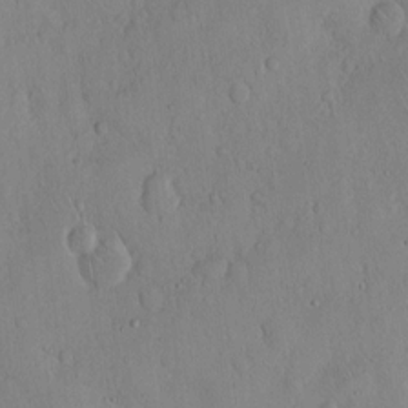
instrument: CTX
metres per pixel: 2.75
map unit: Hto
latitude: 12.8947
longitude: -56.2144
